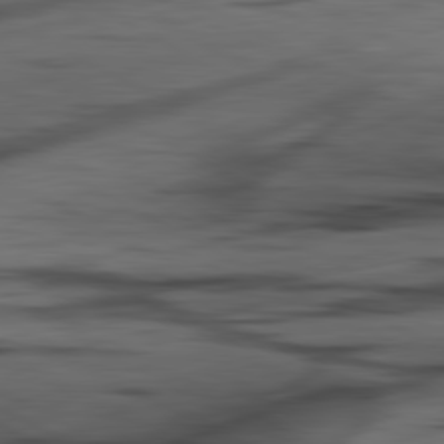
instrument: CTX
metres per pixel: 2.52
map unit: lApd
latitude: 80.7057
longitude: -85.3671
